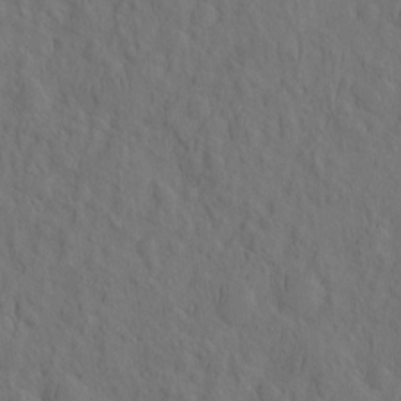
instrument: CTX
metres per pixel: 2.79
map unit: eHh
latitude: -2.5762
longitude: 17.9745
